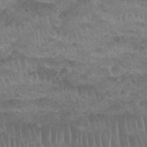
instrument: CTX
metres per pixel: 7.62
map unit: Nhu
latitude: 27.3293
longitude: -53.5749
